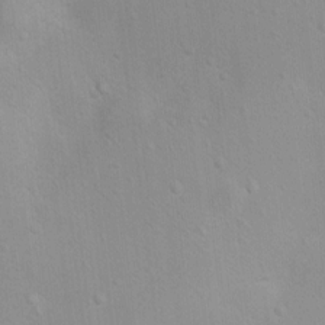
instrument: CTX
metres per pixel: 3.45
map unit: Ht
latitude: 5.4615
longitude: -28.9513
